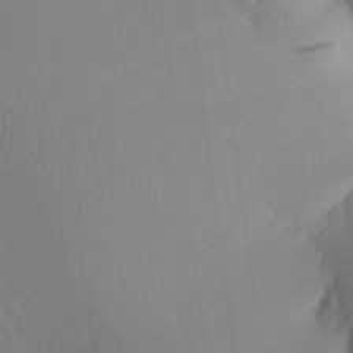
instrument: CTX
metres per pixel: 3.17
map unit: Aa
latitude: 25.5938
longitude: -133.1214
